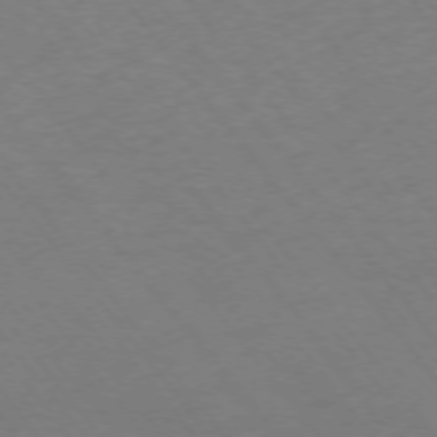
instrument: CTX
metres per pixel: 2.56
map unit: Ap
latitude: -75.3321
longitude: -69.5371
